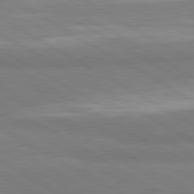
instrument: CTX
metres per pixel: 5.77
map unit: lApd
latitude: 80.7813
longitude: -178.7247
